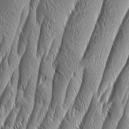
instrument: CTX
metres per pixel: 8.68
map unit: Aa
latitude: 7.3860
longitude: -129.6883
